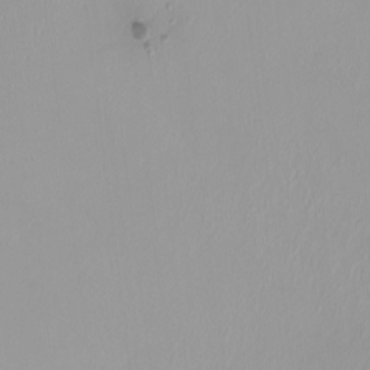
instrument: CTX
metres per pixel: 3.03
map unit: HNhu
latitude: -0.2551
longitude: -5.4993
